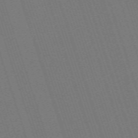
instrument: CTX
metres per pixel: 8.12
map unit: eHh
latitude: -64.3684
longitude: 51.1809
